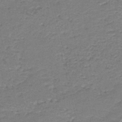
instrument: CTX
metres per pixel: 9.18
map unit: HNb
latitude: -44.2173
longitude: 50.6518
